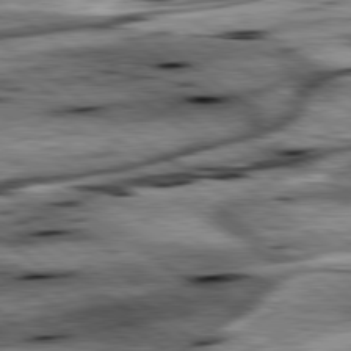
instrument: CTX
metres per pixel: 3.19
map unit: lApd
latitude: 79.4427
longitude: -48.4790
